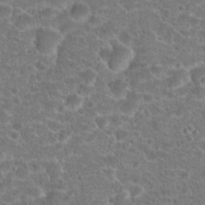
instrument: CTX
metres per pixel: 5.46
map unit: Hto
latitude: 18.7813
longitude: -40.9891
